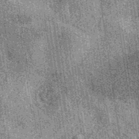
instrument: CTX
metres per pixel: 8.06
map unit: eAb
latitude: 37.5938
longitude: 107.5021
